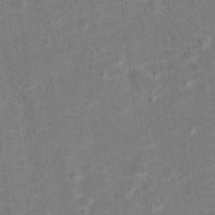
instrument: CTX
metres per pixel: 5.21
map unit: Hto
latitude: 15.5372
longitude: -41.9528
